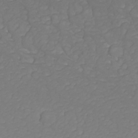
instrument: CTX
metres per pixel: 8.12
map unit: Nhu
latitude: 26.1956
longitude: -64.5735
